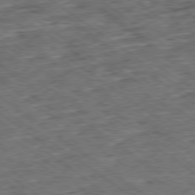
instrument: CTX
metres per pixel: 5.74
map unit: Ap
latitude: -79.2942
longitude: -52.3090
